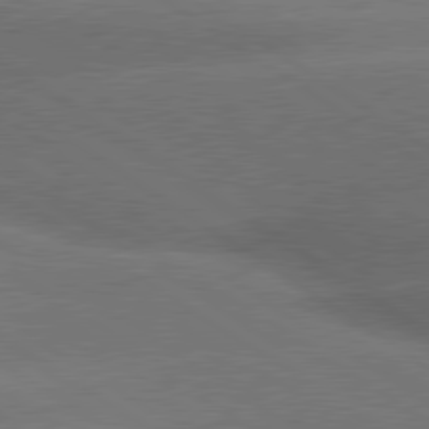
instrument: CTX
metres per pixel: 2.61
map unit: lApd
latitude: 79.9528
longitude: -153.8961
